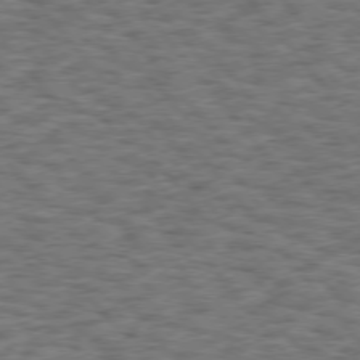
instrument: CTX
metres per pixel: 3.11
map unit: Hpe
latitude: 75.3482
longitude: -135.2915
